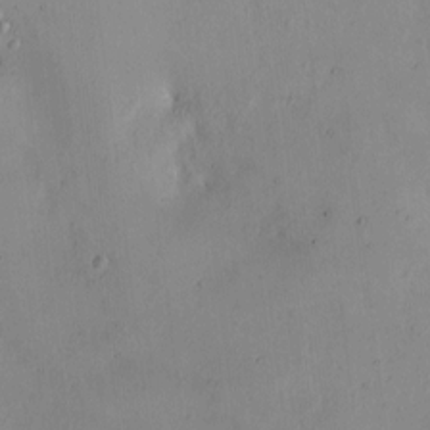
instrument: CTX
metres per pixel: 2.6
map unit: HNhu
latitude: 7.0080
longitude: 6.3684
